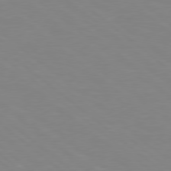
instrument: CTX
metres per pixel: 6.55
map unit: Hpe
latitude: 78.4223
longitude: -148.2334
